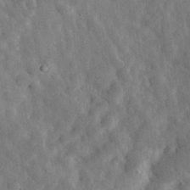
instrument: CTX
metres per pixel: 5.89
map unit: eHh
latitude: 31.7828
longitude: -77.7449
